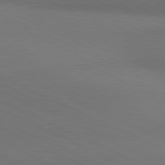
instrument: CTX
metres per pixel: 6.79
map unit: lApd
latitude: 81.0836
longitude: 137.2754
